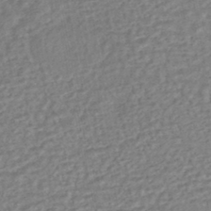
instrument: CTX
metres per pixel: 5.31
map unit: HNhu
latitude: -44.3117
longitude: 101.4832
